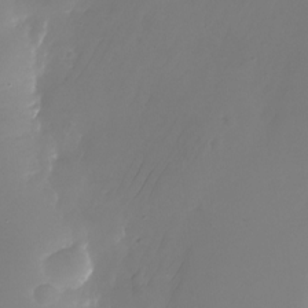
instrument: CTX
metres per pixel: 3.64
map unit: Nhu
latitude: -25.8611
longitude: -71.4426
